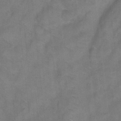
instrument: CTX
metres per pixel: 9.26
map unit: Ht
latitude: 0.5168
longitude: -33.1970
